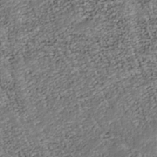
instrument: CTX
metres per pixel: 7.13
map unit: Nhu
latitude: -38.6519
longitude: -81.6316
